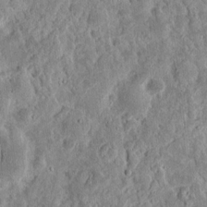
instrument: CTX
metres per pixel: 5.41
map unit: eHh
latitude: 12.5357
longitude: -73.8206
